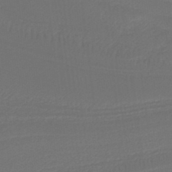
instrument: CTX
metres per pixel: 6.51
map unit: lHb
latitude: -37.8611
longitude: 58.4628
